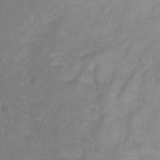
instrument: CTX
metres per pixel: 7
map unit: Hto
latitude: 4.3845
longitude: -32.6113
